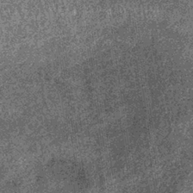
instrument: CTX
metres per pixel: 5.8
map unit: lHb
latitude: -37.1998
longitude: 67.6533
